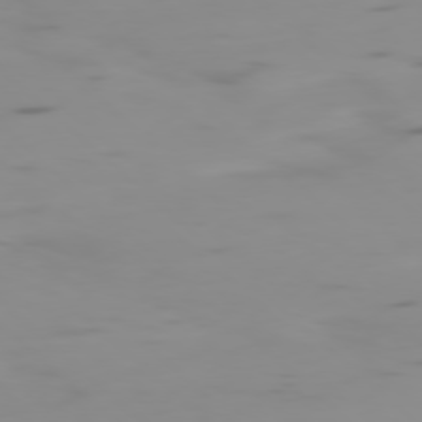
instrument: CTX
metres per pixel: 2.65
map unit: Ap
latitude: -78.2172
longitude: -64.8380
